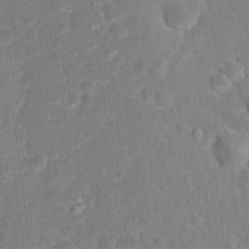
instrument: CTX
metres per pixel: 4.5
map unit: Hto
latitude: 16.7813
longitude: -42.2712
